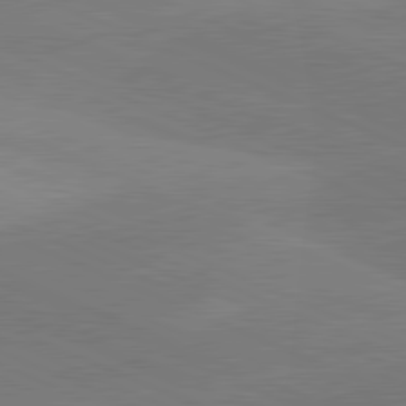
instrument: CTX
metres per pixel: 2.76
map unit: lApd
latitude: 81.3859
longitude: 124.6707
